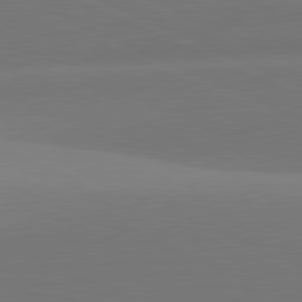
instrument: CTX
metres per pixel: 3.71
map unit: lApd
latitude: 81.7827
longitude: 144.9920
